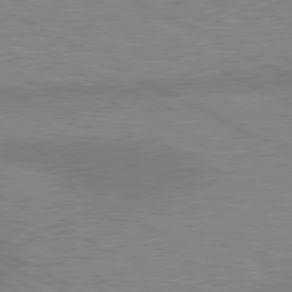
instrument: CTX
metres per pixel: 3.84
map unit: lApd
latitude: 80.6490
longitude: 124.3684
